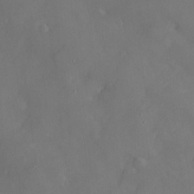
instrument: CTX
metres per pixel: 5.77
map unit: Htu
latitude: -6.8597
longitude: 160.2551
